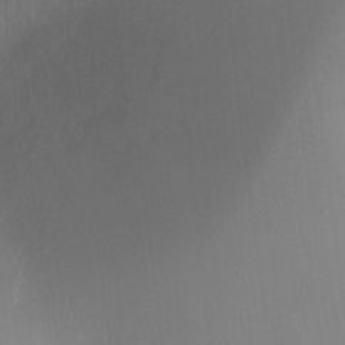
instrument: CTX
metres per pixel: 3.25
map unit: Ht
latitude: -4.5951
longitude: -27.5749
